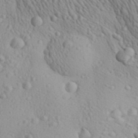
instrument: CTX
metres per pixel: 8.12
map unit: Aa
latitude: 30.0255
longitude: -138.9703
